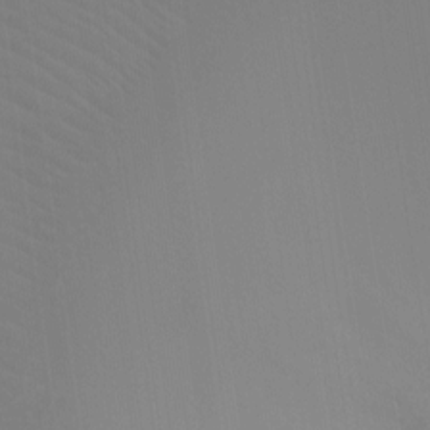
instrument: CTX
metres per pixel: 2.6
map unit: Ht
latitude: -10.4251
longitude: -29.4237
